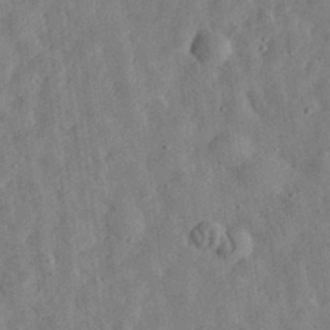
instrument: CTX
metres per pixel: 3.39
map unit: eHh
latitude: 32.8002
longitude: -75.4238
